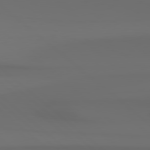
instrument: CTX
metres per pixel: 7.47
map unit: Hpe
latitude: 78.4601
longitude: -133.1214
